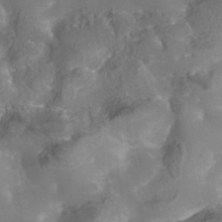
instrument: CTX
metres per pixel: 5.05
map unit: Nhe
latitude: -37.7099
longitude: -117.6694
